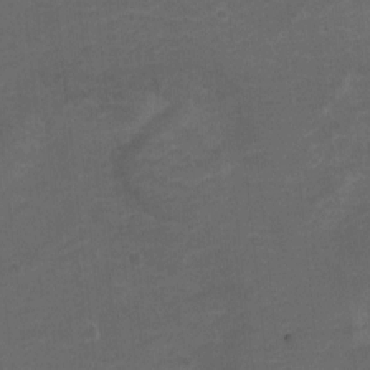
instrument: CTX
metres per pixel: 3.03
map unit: Hto
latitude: 4.9325
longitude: -32.3089
